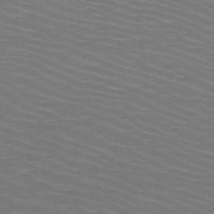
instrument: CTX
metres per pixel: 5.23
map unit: HNb
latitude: -48.6708
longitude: -45.6127
